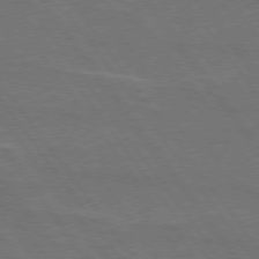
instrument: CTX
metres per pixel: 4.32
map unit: lApd
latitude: 74.9703
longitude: -57.0080
